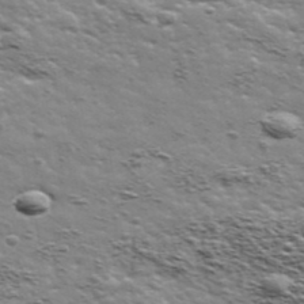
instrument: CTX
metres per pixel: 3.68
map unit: Ave
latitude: 41.9717
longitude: -109.4615
